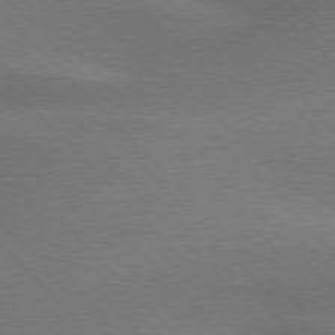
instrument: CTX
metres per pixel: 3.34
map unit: lApd
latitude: 76.7246
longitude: -59.8205
